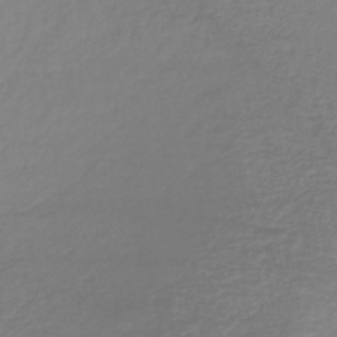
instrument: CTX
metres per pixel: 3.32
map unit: lHb
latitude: -42.3117
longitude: 71.4455
